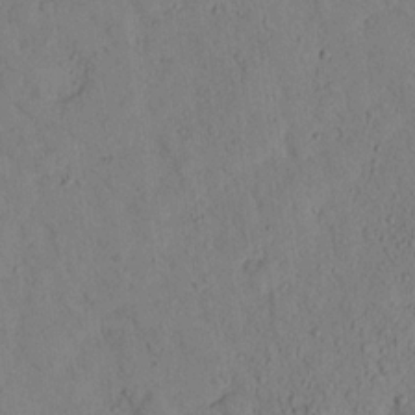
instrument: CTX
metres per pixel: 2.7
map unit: lHvf
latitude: 13.4427
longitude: 177.7856
